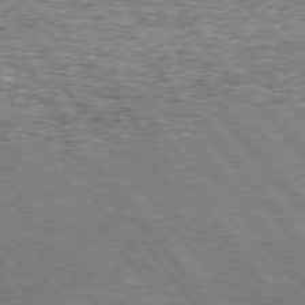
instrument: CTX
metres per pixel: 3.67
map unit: Hpe
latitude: 75.6505
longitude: -158.1767
